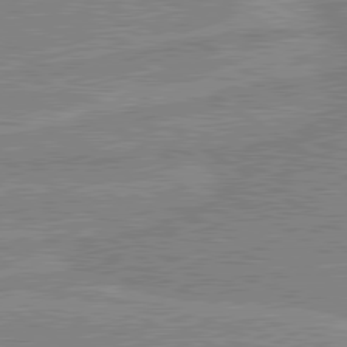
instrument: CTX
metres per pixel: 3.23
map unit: lApd
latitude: 80.3656
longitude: 170.3118
